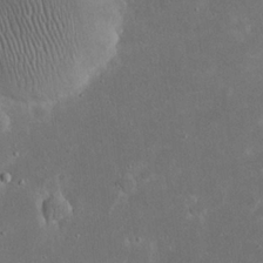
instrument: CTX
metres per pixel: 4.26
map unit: eHh
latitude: 23.6883
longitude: -67.6127
